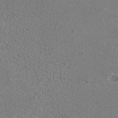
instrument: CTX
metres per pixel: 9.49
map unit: HNhu
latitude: -3.1620
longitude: -1.6882
